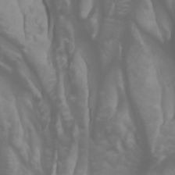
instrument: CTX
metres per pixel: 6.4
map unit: Htu
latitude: -0.7086
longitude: -77.3103
